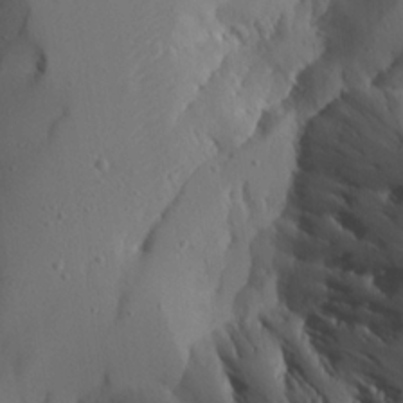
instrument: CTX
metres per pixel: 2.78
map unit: Aa
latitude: 23.7072
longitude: -127.4427
